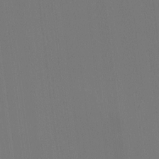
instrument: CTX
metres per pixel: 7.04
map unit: HNhu
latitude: -2.0283
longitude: -6.1956
